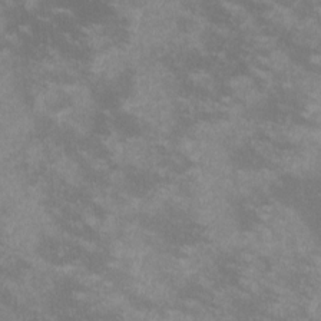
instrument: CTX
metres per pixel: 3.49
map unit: lHvf
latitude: -13.2376
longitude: -99.8583
